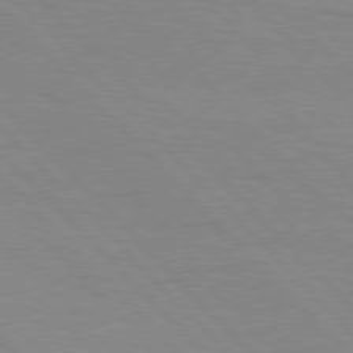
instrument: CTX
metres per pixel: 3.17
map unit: Hpe
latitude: 76.7435
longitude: -154.7624
